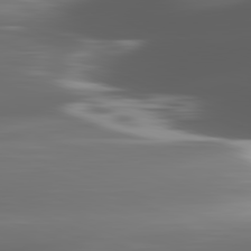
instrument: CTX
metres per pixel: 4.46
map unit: lApd
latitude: 82.1766
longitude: -148.5735
